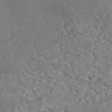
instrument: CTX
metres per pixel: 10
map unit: eAb
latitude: 47.9717
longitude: 113.7856
